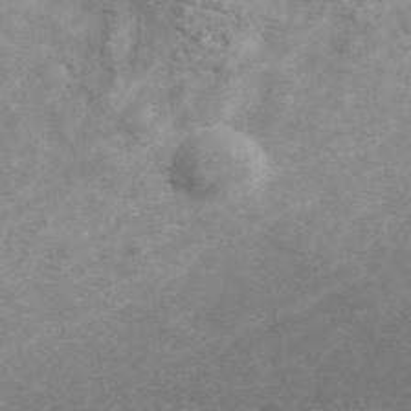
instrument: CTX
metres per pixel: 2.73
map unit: ANa
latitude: 44.9702
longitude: 26.8408
